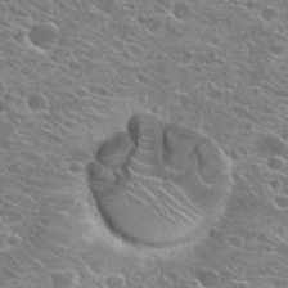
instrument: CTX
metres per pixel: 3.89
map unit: Hto
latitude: 23.0647
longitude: -41.1025
